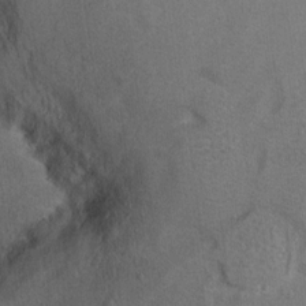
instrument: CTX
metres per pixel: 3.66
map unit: Ht
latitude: 10.1011
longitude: -32.1200
